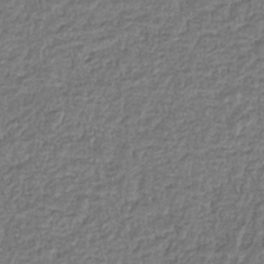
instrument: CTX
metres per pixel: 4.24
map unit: eHb
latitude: -34.2550
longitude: 77.1998
